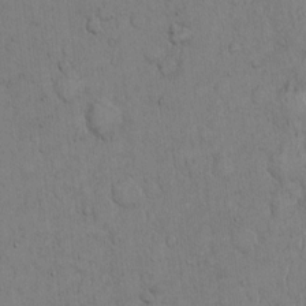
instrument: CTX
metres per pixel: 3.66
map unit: Hto
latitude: 11.6694
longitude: -57.6504
